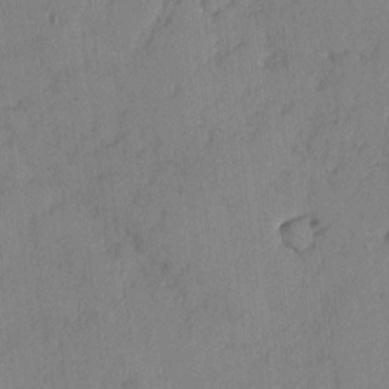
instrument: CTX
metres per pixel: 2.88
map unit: lAvf
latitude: -1.7100
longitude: -105.5183
